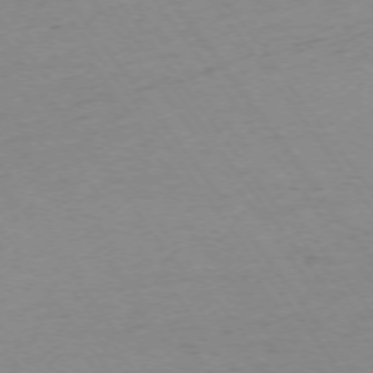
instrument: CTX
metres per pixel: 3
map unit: Ap
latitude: -74.6330
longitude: -84.7246
